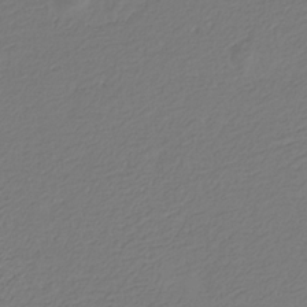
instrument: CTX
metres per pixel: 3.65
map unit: eHb
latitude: -30.0472
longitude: 67.3132
